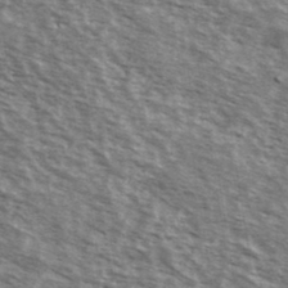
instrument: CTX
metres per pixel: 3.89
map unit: Ave
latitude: 38.9514
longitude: -109.8016
